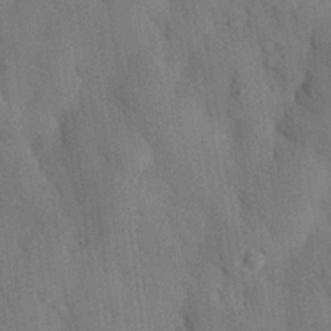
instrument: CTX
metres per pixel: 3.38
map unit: eHh
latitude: 30.1956
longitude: -76.7435
